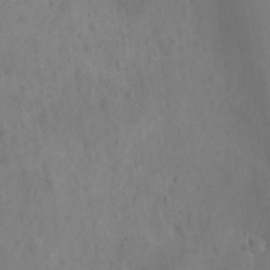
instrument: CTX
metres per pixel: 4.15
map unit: Nhu
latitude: 6.5168
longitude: -19.8772
